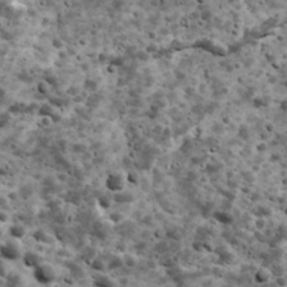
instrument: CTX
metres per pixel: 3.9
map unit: Ave
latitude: 17.4804
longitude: -134.4223
